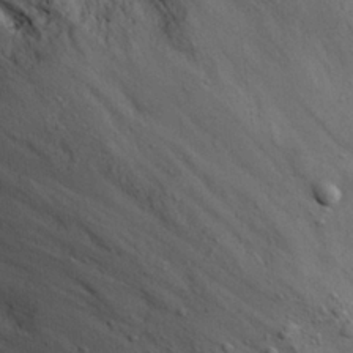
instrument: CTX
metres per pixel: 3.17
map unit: eHh
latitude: 27.6505
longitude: -75.8017
